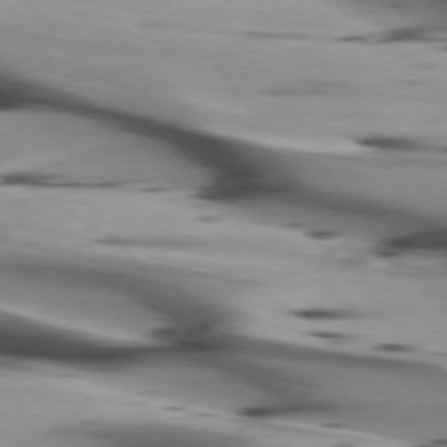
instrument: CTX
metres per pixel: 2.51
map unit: lApd
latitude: 75.7639
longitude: -65.0836
